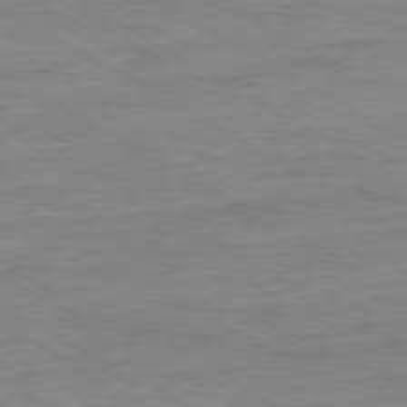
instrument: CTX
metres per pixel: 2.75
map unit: Ap
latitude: -79.2754
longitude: -83.8583
